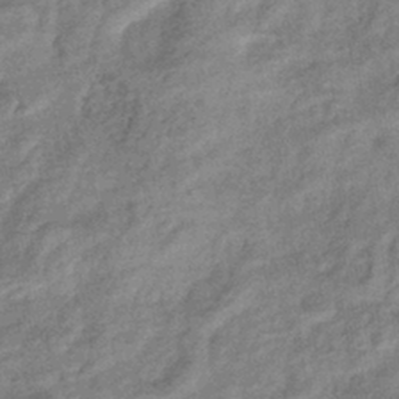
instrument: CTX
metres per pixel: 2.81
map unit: eHb
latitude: -39.3888
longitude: 80.2362
